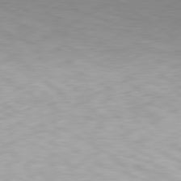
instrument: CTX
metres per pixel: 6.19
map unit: Hpe
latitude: -81.6344
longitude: 13.9367
